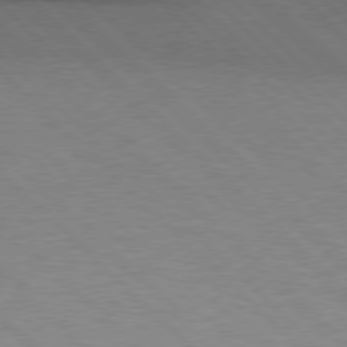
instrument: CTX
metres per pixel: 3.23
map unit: Hpe
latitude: 77.1214
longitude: -156.6868
